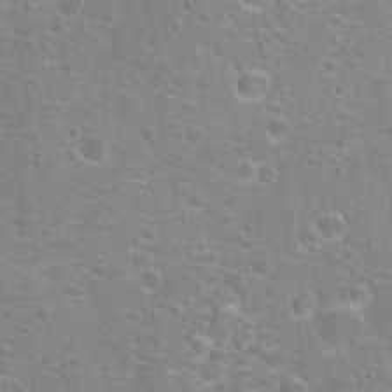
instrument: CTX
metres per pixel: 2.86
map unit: Hto
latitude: 18.4979
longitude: -41.4615
